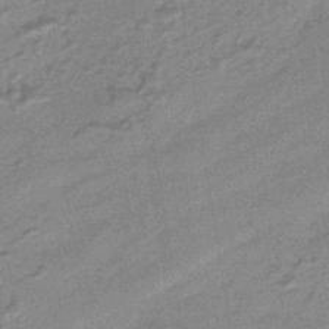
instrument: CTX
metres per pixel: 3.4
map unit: HNhu
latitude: -42.9541
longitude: 90.8408
